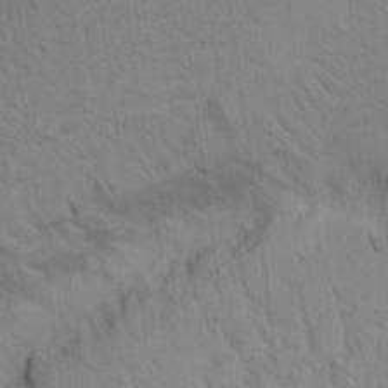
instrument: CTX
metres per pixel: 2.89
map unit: Aa
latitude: 21.9150
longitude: -144.2900
